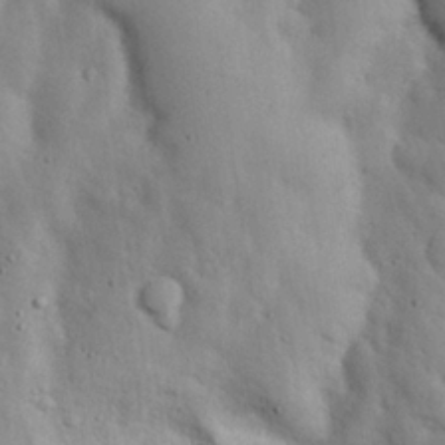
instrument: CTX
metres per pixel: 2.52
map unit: eHh
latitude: 24.9324
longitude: -72.5735
